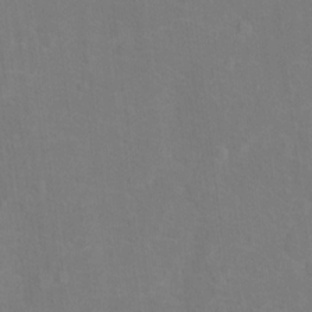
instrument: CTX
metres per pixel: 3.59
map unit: Ht
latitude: 13.2726
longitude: -40.7813
